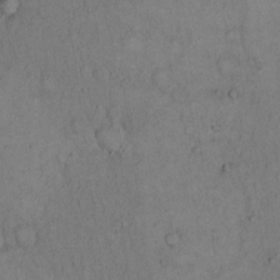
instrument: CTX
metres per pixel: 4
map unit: Hto
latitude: 14.6869
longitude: -61.6505
